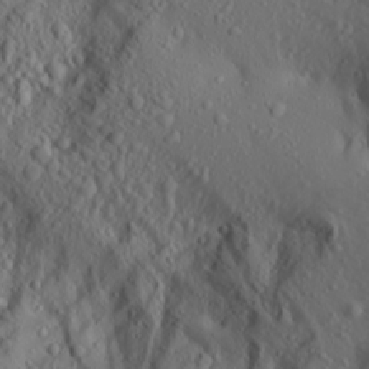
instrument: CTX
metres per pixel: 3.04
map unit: Aa
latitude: 15.8584
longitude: -143.7639
